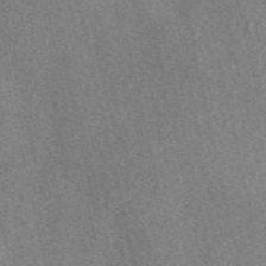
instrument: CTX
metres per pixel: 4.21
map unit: eAb
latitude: 47.9339
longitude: 118.8975
